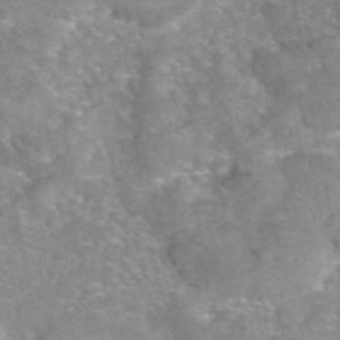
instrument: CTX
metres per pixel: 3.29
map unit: eAb
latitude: 45.2915
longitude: 104.5196
